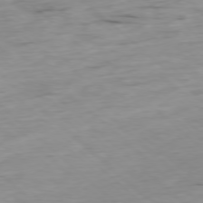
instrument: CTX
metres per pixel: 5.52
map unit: Ap
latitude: -78.1228
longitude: -89.0081
